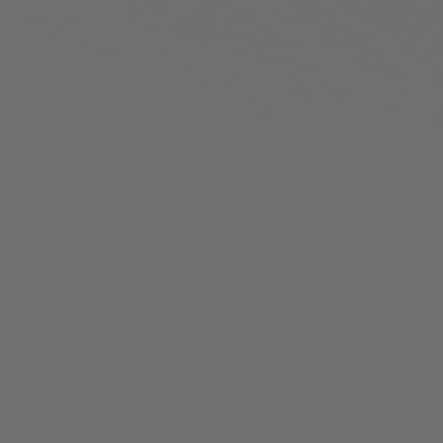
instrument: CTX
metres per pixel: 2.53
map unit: Hpe
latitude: 77.9717
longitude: -177.2726
